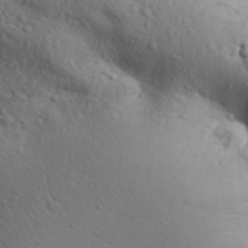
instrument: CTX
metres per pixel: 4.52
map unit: Aa
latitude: 31.4616
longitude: -146.2523
